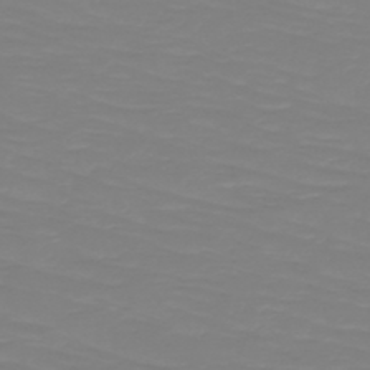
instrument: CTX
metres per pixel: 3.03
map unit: HNb
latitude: -49.2565
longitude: -50.6490
